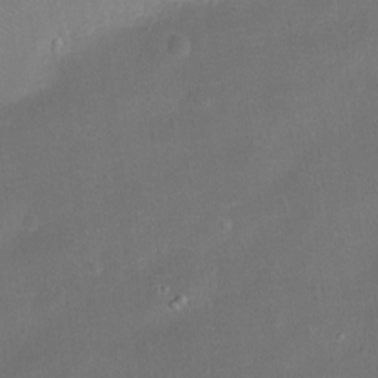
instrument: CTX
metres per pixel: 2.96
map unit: Nhu
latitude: -11.3321
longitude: -37.0270
